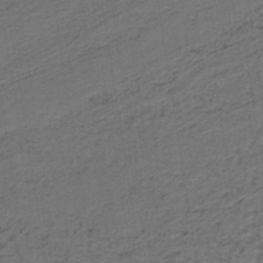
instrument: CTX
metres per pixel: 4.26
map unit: lHb
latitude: -39.8045
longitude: 55.2565
